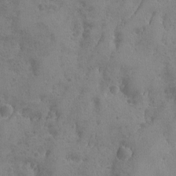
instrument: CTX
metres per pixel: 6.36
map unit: Ave
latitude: -8.0094
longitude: -119.1214
